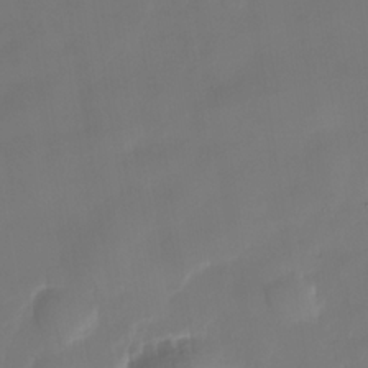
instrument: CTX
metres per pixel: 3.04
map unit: Nhe
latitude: -35.7855
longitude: -90.2711
